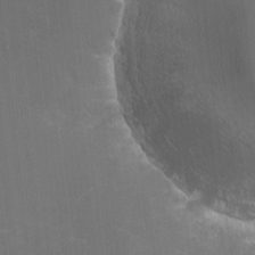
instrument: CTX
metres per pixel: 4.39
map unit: lHvf
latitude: -13.9556
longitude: -100.9514
